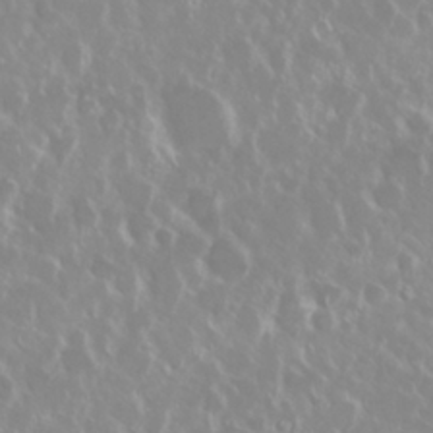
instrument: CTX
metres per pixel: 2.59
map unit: Nhu
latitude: 28.6868
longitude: -61.8394
